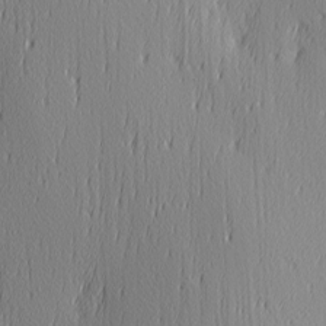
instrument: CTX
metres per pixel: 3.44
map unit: Ave
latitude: 3.0269
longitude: -112.5924
